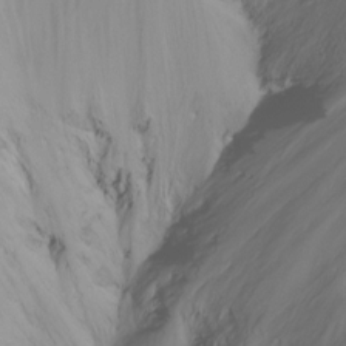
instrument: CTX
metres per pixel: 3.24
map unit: Ht
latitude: -17.3321
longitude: -46.8191
